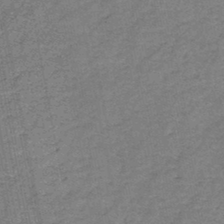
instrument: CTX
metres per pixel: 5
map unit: HNb
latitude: -45.5399
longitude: -36.4790
